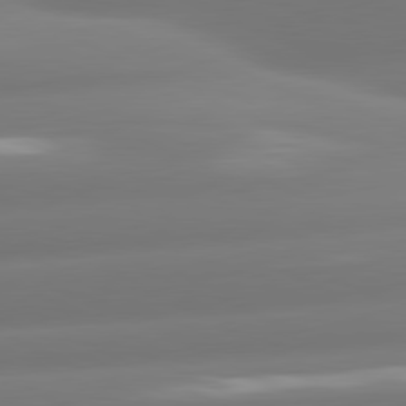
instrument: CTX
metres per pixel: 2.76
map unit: lApd
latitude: 81.0269
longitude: -160.2711
